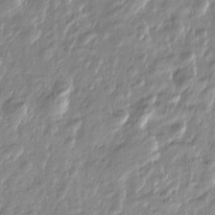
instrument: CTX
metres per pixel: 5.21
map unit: Htu
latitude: -6.6140
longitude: 175.0108
